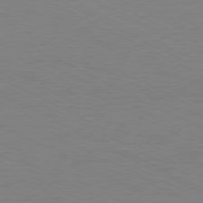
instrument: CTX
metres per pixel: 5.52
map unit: Hpe
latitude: -81.0865
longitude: 13.1053
